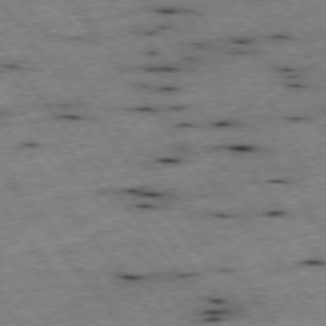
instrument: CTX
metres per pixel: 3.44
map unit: Hpe
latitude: -75.4833
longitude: -17.8017
